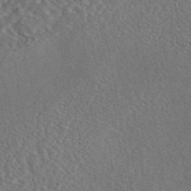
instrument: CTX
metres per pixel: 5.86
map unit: eAb
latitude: 44.9702
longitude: 110.7085
